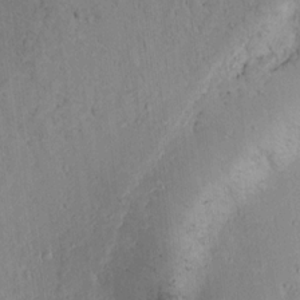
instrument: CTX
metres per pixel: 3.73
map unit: lAvf
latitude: 9.7261
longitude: 167.9367
